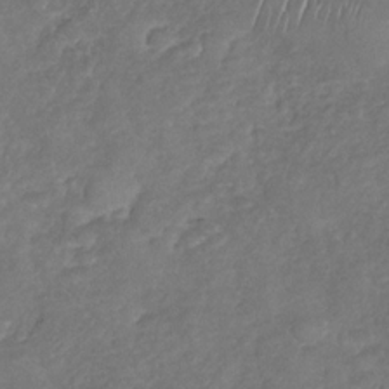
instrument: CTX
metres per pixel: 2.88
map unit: Nhu
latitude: -31.2754
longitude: -60.6679
